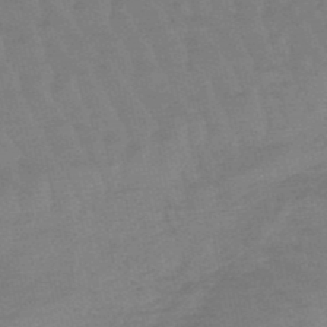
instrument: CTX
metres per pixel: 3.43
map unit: lHb
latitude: -49.0487
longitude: 83.2565
